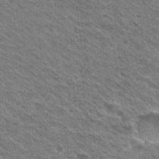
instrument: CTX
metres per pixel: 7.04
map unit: Hto
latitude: 30.6491
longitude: -43.0647
